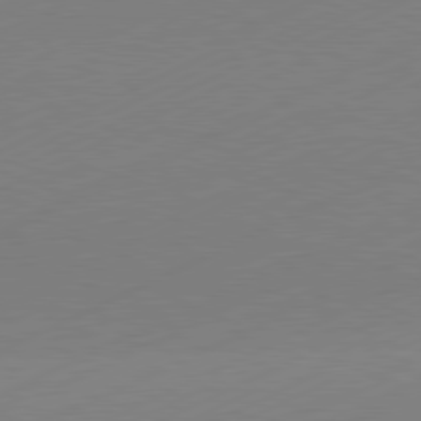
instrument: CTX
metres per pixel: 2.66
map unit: Hpe
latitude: -81.8045
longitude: 12.4251
